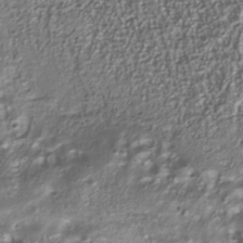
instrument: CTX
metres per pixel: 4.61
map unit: Nhu
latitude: -40.7652
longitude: -85.5182
